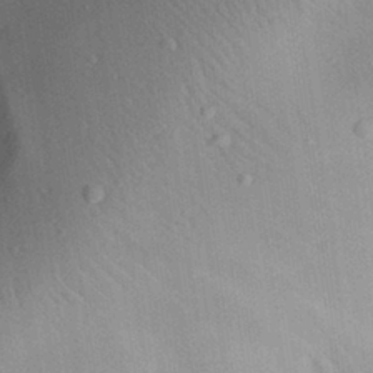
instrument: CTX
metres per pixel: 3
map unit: Aa
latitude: 29.5938
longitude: -144.2144
